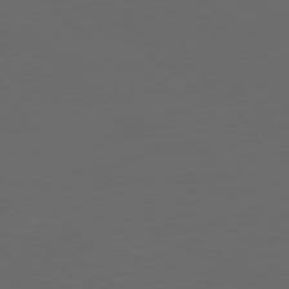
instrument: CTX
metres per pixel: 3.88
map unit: Ap
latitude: -78.8597
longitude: -93.0080
